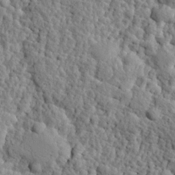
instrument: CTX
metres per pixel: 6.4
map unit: eHh
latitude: 26.3278
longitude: -77.9717
